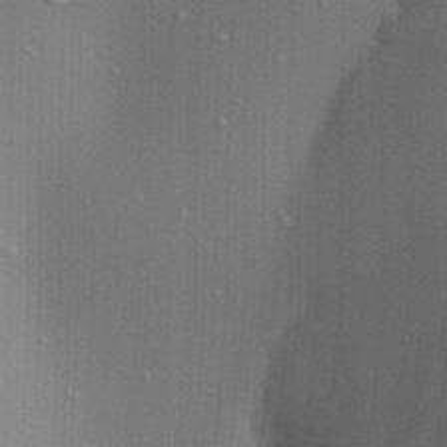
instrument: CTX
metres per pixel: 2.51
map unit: Ave
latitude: 23.4993
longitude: -136.4412
